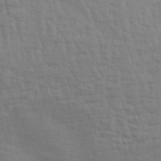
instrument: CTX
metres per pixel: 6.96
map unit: Aa
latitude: 31.1592
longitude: -135.4993
